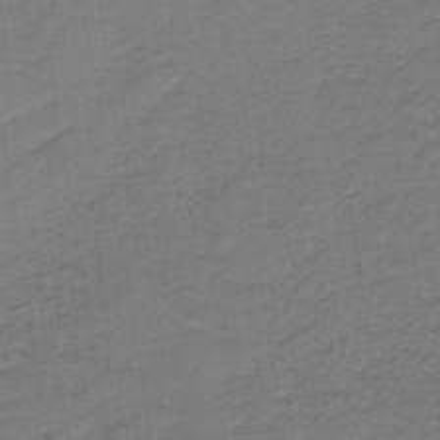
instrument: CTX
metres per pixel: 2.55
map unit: lHb
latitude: -42.8219
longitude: 53.4076
